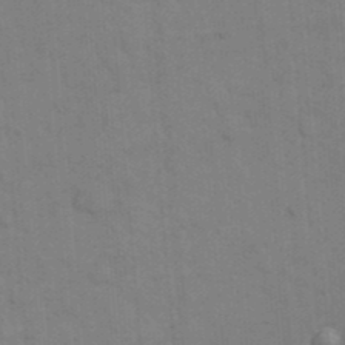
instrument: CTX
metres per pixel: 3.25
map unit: eHh
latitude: 18.7435
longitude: -63.9906
